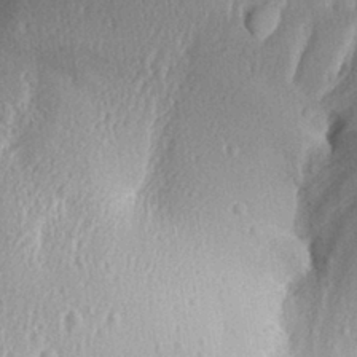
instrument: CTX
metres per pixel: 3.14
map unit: Aa
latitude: 29.7072
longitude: -137.0648
